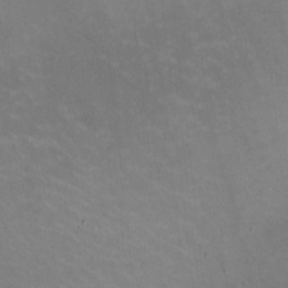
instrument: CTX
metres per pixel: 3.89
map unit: HNhu
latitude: -0.8030
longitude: -3.1592
